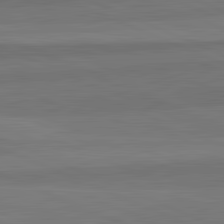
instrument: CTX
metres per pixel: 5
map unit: lApd
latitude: 82.8002
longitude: 157.8233
